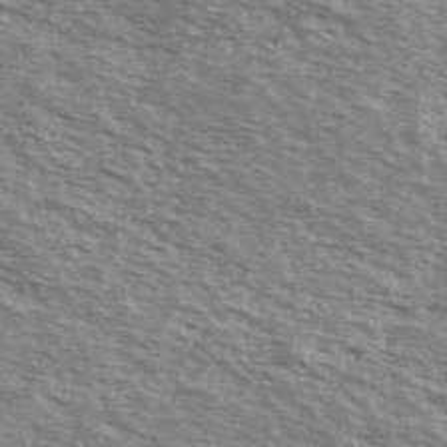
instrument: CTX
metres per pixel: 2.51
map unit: Ave
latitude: 39.0647
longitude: -109.5182
